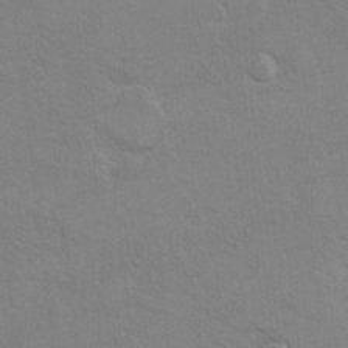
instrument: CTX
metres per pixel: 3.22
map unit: Hto
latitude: 9.8583
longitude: -35.3859
